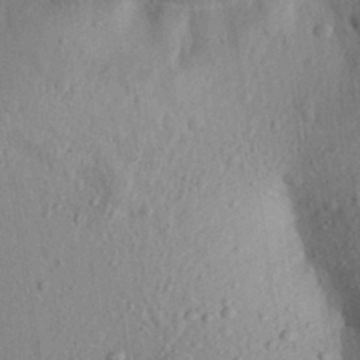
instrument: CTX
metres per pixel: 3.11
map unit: Aa
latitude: 29.6316
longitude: -146.8191
